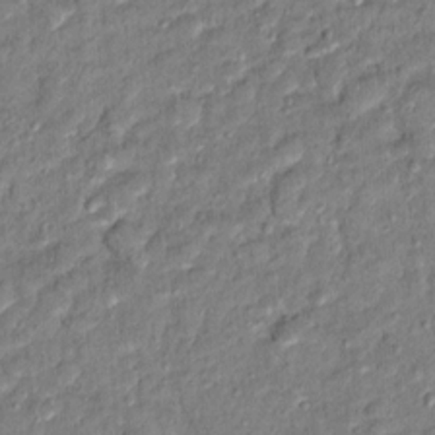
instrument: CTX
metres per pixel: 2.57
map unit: Ht
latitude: 12.0444
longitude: -37.9717
